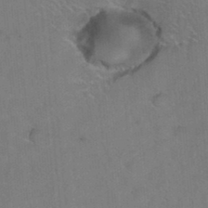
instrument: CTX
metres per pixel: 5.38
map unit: Hto
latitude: 36.3656
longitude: -46.5924
